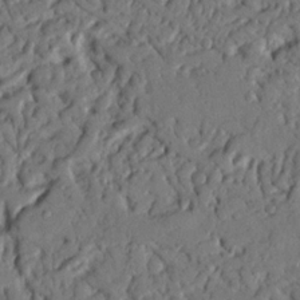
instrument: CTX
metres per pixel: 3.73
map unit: Nhu
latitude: 20.3090
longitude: -77.5749
